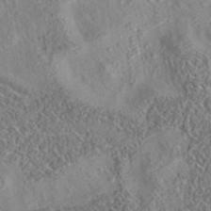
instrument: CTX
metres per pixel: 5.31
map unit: eAb
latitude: 35.7638
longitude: 108.7274
